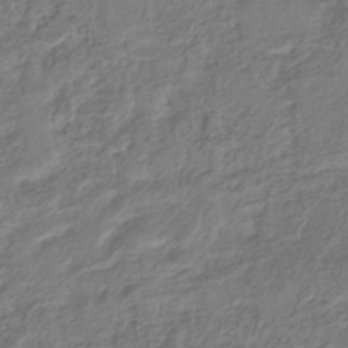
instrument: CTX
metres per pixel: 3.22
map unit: HNhu
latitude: -44.9731
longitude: 103.0298
